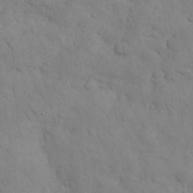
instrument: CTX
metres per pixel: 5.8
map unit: Nhu
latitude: 28.1955
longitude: -68.8758
